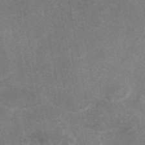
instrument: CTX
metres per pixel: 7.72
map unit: eAb
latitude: 48.1767
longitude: 121.4265
